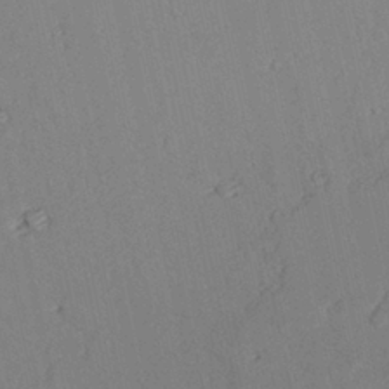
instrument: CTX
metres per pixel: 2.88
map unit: lAvf
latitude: 26.7435
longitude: -110.4412
